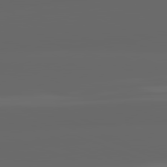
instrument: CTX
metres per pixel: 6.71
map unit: lApd
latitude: 82.1199
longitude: -169.2537
